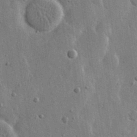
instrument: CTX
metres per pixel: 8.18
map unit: eHh
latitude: 15.4238
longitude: -68.7624
